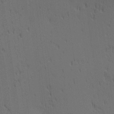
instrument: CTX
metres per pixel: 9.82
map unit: lAa
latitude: 11.8206
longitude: -107.8961
